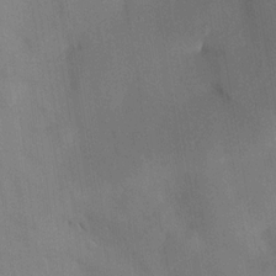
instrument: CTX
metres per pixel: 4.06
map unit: HNhu
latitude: 15.4427
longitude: 11.8800
